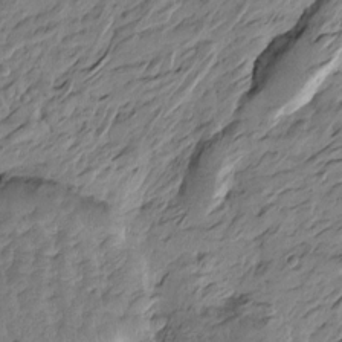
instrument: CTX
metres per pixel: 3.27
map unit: Htu
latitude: -4.8975
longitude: -178.2901
